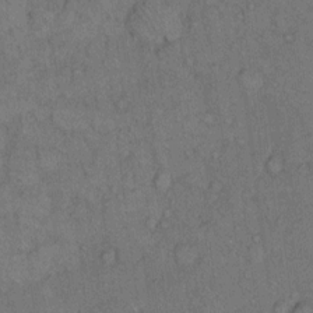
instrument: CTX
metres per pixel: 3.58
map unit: Hto
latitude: 10.4790
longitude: -59.4804
